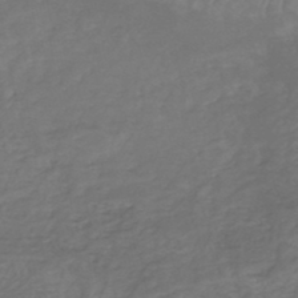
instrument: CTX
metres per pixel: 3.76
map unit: HNhu
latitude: -47.8611
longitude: 28.1606
